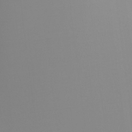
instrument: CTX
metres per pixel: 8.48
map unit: Ht
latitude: -13.8611
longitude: -51.2914
